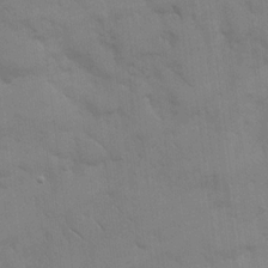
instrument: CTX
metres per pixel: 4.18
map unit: eHh
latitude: 18.2333
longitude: -66.4979
